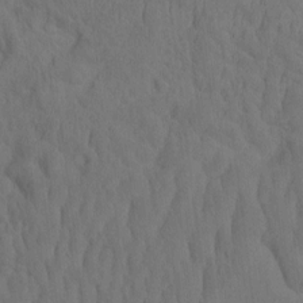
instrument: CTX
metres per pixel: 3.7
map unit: eHh
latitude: -1.9556
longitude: 16.3873
